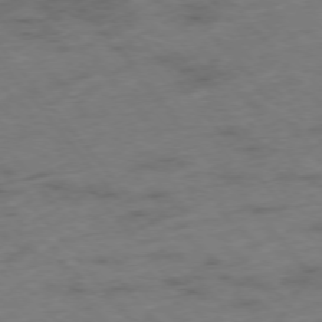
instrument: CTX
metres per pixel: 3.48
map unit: Hpe
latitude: -76.1039
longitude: -18.4223
